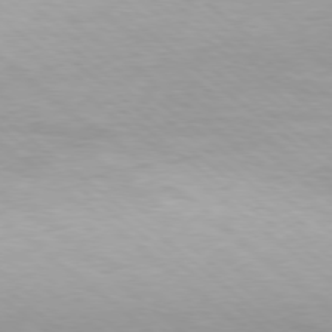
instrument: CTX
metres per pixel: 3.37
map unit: Hpe
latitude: -79.0486
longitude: 12.5763
